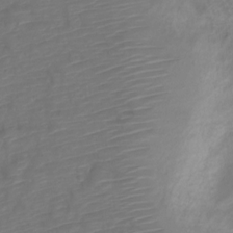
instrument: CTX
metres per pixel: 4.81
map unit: Nve
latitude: -19.9178
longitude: 107.9745
